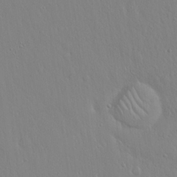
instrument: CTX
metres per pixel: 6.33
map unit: Hto
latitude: 17.8583
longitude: -57.5560
